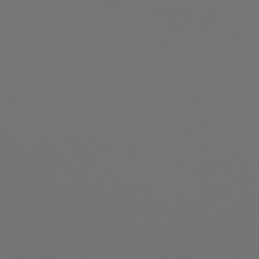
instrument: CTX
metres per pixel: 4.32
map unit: Hpe
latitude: 76.7057
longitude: -135.7449
